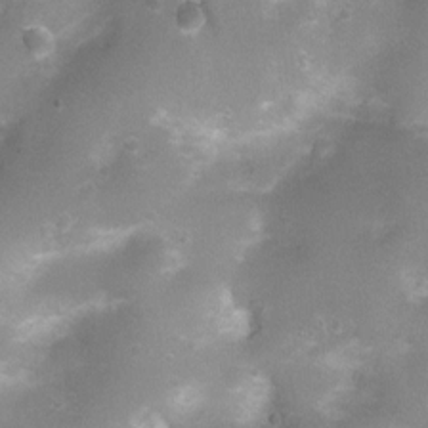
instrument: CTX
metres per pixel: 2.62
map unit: Ht
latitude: 4.8758
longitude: -21.1970
